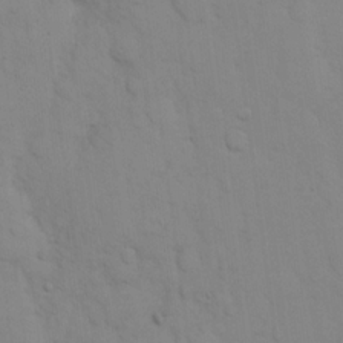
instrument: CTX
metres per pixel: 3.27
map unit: eHh
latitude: 16.5924
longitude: -62.8758
